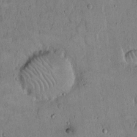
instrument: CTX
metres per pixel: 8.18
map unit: Hto
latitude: 14.8002
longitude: -57.5560
